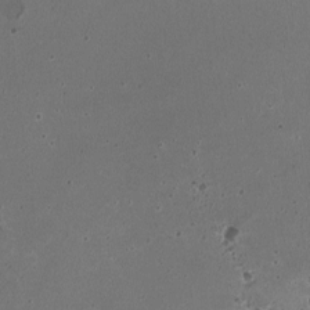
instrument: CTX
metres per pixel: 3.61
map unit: HNhu
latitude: -3.3509
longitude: -2.9136
